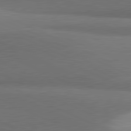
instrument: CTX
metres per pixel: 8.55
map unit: lApd
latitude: 81.5560
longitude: 153.4832
